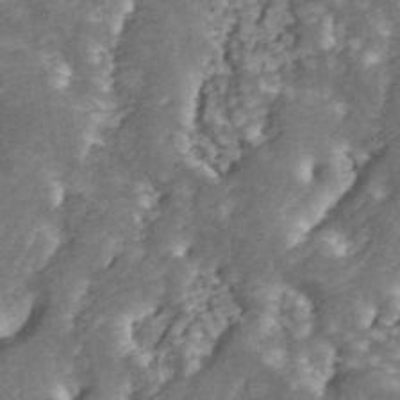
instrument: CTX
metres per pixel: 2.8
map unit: ANa
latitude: 45.7828
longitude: 38.6140
